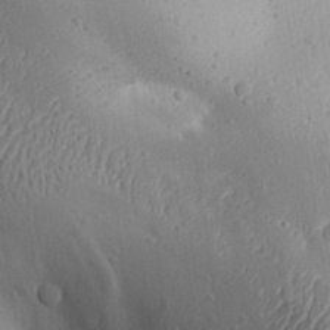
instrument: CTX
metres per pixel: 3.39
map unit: Aa
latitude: 29.3104
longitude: -131.7261
